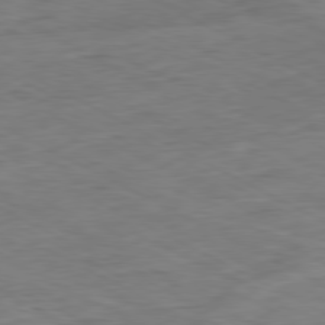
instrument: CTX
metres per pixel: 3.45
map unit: Ap
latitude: -80.6897
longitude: -82.9135
